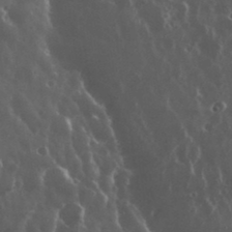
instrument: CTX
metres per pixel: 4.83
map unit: eHh
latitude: 35.2537
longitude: -58.4412
